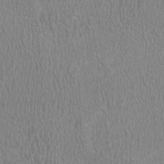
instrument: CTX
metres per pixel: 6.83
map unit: HNhu
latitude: -1.4644
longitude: 2.5195
